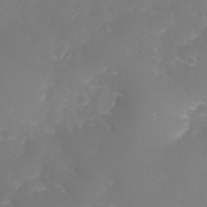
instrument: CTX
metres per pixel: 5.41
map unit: eHh
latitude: 30.6302
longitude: -65.0836
